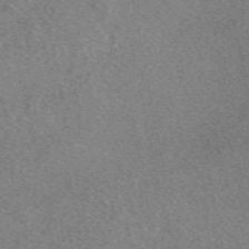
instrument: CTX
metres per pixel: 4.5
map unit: eAb
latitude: 48.8569
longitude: 109.5588
